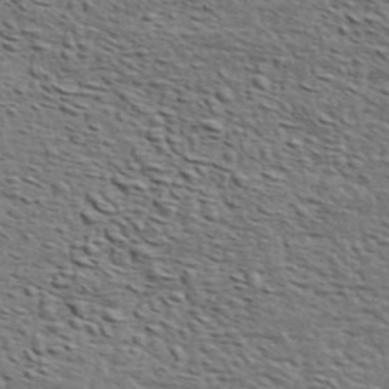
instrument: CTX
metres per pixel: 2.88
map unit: ANa
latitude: 45.5371
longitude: -84.6113
